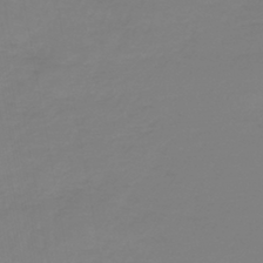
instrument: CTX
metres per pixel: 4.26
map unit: lHb
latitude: -41.9178
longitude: 63.9367
